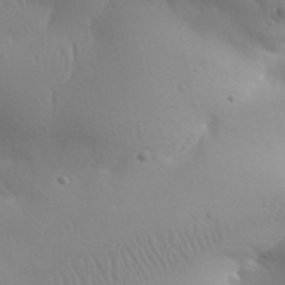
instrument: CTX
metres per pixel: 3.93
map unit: Aa
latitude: 32.1578
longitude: -143.4049
